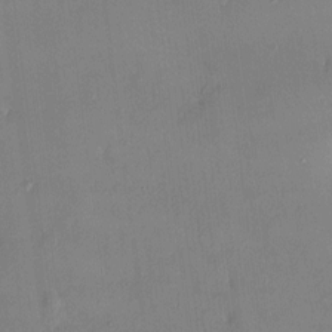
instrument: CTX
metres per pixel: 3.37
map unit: HNhu
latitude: 4.7246
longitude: 10.8786
